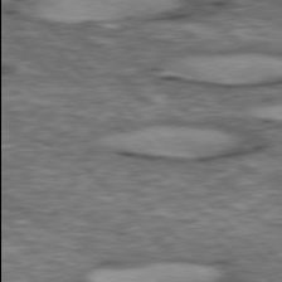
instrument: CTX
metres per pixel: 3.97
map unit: lApd
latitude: 77.0269
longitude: -49.9906
